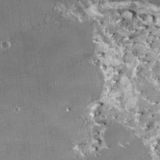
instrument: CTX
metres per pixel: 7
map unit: HNhu
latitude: 0.6868
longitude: 6.4440
